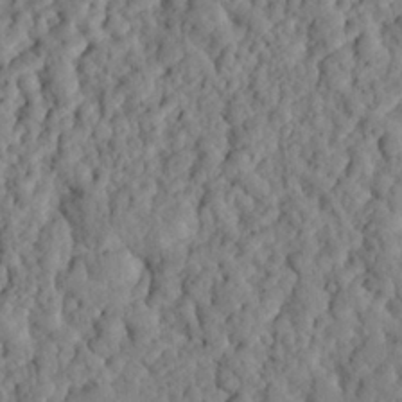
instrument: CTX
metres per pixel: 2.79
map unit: eHh
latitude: 26.0255
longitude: -78.6869
